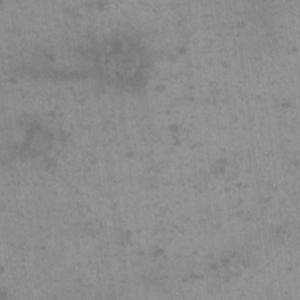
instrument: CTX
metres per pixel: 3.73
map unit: eHh
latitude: 16.1200
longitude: -67.2725
